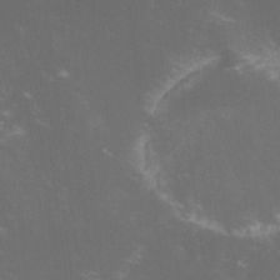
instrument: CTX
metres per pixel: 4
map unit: lHvf
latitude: -14.0850
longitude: -102.4979
